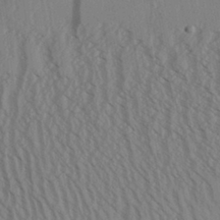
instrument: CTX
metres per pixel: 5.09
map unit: Aa
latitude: 31.2159
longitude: -140.4978
